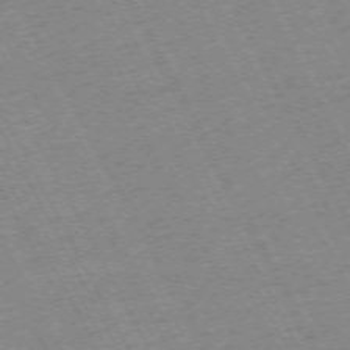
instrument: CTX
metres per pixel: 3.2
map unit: Hpe
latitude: -72.0661
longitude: 10.6896
